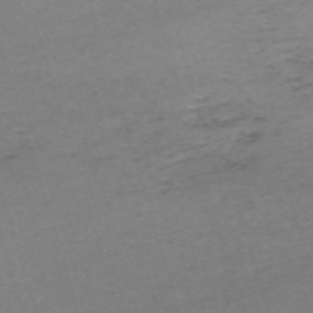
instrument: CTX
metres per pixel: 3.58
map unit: eHh
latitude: -61.7100
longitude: 51.2187
